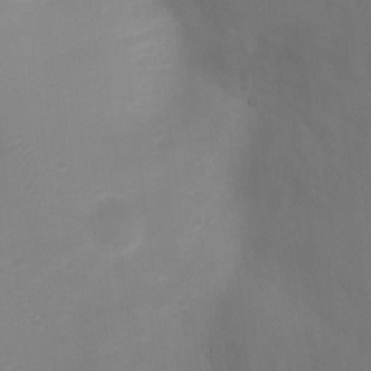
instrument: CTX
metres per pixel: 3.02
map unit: Ht
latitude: 2.6868
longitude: -22.5924
